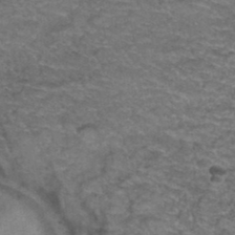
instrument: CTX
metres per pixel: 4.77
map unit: Hto
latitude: 37.8961
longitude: -42.6113
